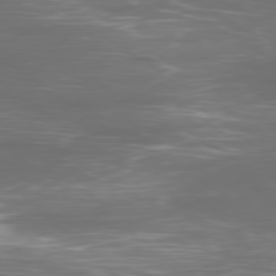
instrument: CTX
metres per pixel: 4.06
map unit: Ap
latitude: -79.0675
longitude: -93.4615
